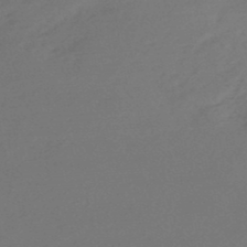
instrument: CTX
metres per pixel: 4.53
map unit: HNb
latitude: -47.9367
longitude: 57.8422
